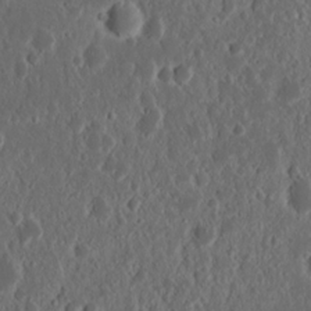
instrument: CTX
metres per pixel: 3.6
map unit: Nhu
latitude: 14.4601
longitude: -73.1970
